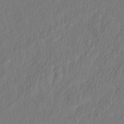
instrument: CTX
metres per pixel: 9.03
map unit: Nhe
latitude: -41.0297
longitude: -110.3279
